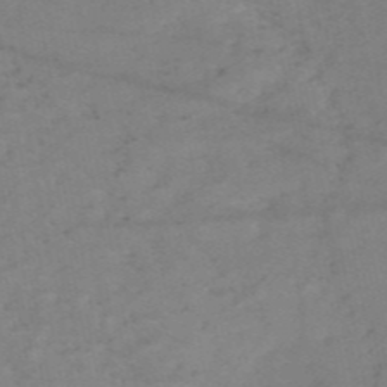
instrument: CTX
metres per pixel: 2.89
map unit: HNb
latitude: -54.8597
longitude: -44.4223
